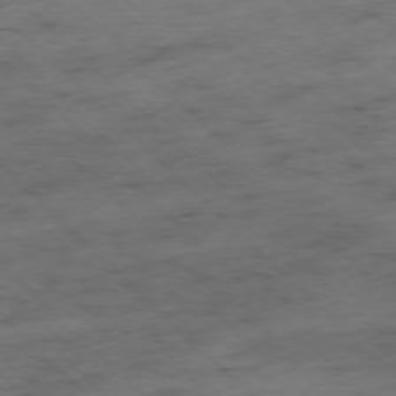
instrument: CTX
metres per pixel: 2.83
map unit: Hpe
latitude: -77.1998
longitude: -16.4223
